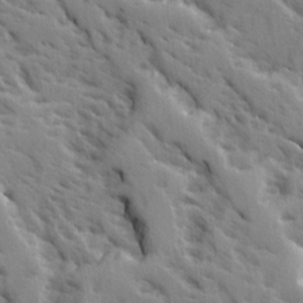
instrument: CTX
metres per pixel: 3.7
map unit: Ave
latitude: 15.7450
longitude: -130.5546
